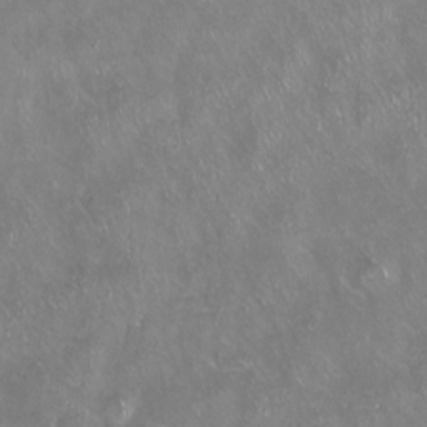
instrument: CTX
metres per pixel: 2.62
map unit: Hto
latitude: -13.7667
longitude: -42.7057
